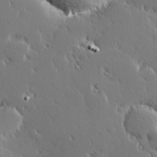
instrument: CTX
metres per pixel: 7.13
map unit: Hve
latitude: 27.7450
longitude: -93.1781
